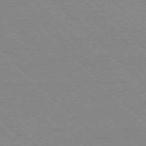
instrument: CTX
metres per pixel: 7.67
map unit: Ap
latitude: -76.8597
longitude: -85.1025
